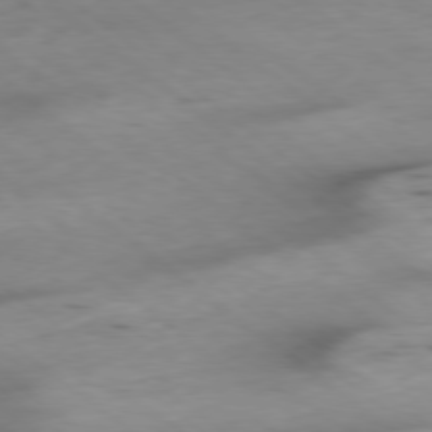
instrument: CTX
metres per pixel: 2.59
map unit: Ap
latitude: -78.8786
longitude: -90.9325
